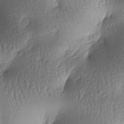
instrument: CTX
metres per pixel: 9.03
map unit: lAa
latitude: -7.0675
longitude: -127.3671
